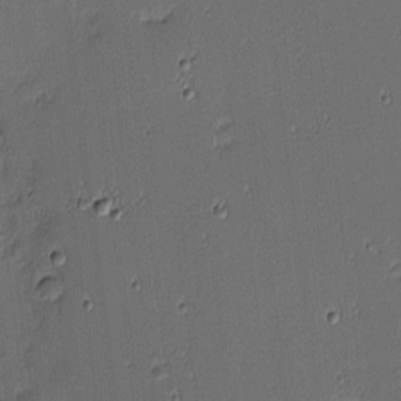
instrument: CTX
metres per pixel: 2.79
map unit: eHh
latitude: -3.7288
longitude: -83.0458
